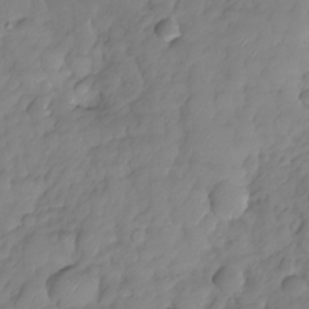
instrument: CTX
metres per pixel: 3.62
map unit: HNhu
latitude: -24.4818
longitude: 49.3132
